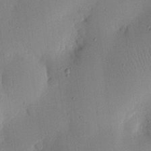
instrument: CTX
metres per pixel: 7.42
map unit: Nhu
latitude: 16.6491
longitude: -79.0081
